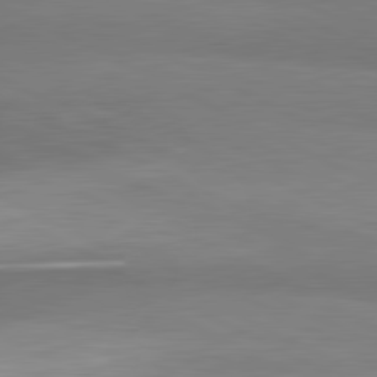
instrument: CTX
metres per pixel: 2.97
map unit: lApd
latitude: 81.5749
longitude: 158.1605
